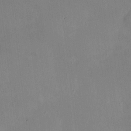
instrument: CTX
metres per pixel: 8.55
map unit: HNhu
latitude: 7.8961
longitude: 11.1053
